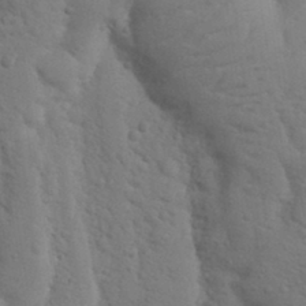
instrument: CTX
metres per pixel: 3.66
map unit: Nhu
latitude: 18.0633
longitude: -76.0444
